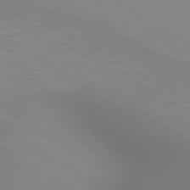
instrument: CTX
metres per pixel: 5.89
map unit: lApd
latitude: 80.2333
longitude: 134.1795
